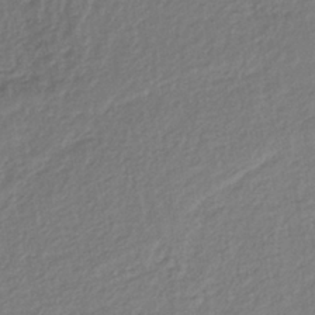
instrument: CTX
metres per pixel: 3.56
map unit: lHb
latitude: -39.1431
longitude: 68.8030
